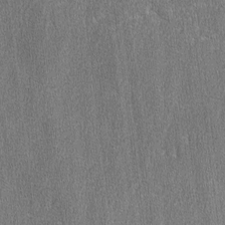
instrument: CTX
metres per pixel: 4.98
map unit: lAvf
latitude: -7.8233
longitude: -114.0444
